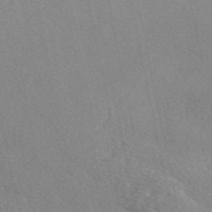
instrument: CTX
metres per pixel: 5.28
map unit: eAb
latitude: 46.9703
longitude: 114.0661
